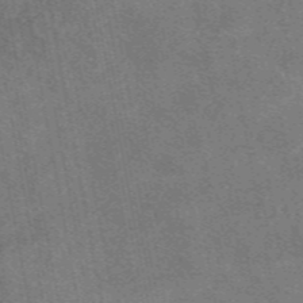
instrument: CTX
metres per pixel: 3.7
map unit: eAb
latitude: 48.1200
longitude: 122.1417
